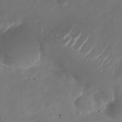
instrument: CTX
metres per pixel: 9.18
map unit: Nhu
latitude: -28.4440
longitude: -70.6490
